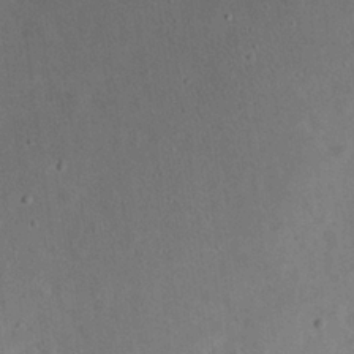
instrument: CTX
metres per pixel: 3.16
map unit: eHh
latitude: 23.8583
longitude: -70.3467
